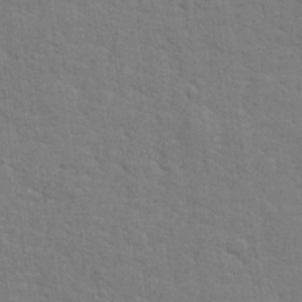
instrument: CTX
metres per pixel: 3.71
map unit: lHvf
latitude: 25.1214
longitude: 142.3684
